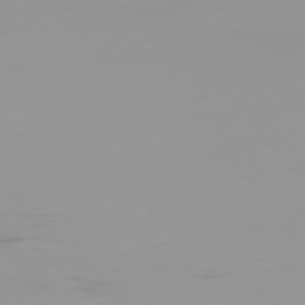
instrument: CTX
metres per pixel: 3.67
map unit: Ap
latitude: -77.4265
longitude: -72.3468
